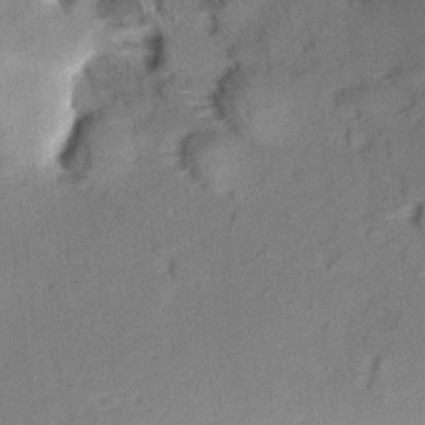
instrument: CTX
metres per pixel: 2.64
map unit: Aa
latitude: 9.7072
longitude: -140.5167
